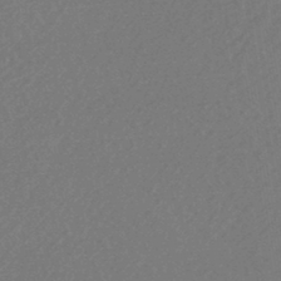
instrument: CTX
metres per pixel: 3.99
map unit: eHb
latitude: -43.8422
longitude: 89.0297
